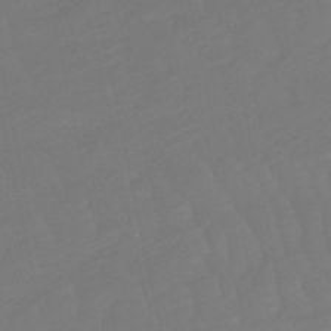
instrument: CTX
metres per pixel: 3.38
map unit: lHb
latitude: -50.3495
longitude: 81.1620
